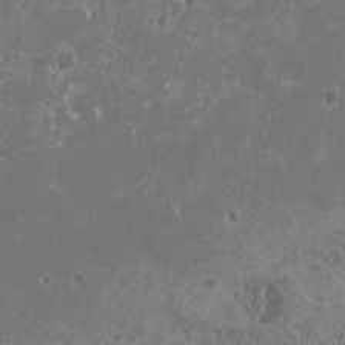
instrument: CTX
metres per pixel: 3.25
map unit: HNhu
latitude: -0.4818
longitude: 2.0472
